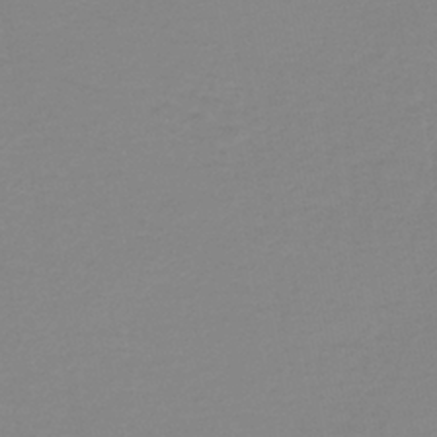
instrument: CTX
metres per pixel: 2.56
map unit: lHb
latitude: -40.2172
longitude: 65.2376
